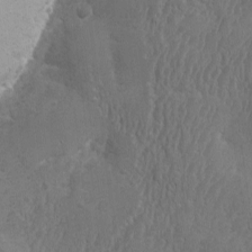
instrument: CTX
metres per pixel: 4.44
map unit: Ave
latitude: -10.2173
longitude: -119.4993
